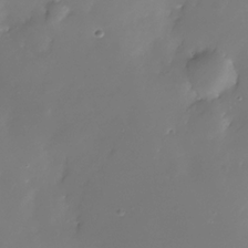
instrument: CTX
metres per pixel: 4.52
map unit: Nhe
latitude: -32.9542
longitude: -116.5168
